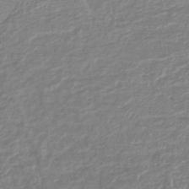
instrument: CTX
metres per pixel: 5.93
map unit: lHb
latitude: -41.7477
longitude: 75.5777
